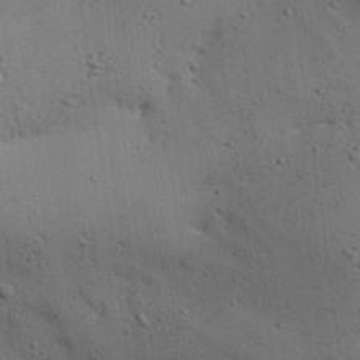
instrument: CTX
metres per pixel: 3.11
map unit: Aa
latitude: 27.0459
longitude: -129.9906
